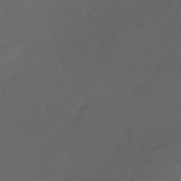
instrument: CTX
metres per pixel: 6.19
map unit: Nhe
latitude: -35.5588
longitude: -87.5560
